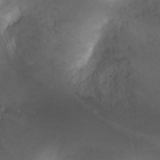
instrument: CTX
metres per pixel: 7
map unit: Ht
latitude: -8.8408
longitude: -21.2159
